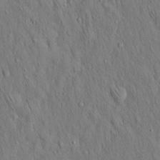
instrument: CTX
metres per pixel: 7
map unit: Hto
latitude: 15.7639
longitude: -58.4601
